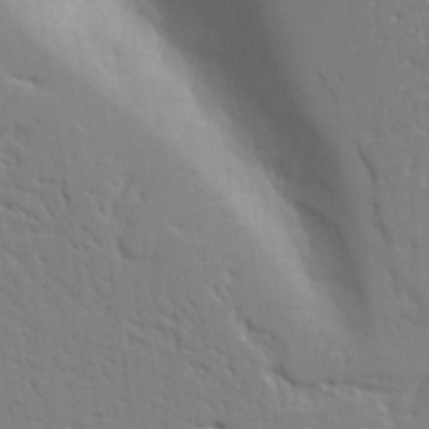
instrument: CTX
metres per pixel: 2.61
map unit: Aa
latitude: 20.8569
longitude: -124.5356
